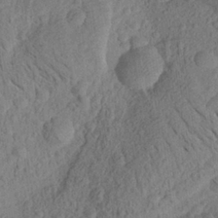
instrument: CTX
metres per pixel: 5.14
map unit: Aa
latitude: 26.9703
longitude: -143.6505
